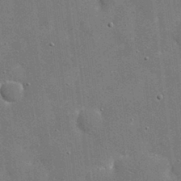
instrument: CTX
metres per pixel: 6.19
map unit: eHh
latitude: 20.4790
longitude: -67.1214
